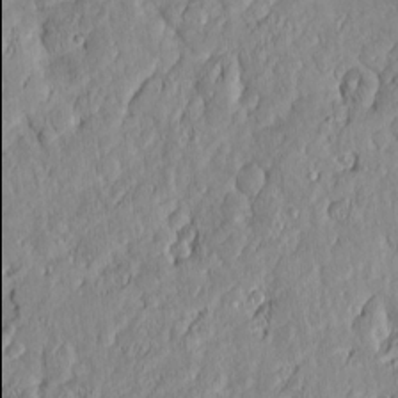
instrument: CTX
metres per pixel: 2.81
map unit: Nve
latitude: -8.4629
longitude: 174.0094
